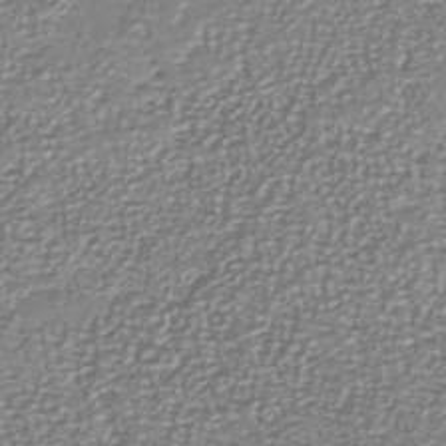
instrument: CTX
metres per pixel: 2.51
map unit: Nhu
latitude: -40.1606
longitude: -81.5560
